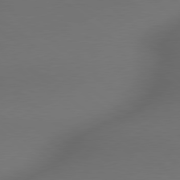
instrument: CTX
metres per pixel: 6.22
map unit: lApd
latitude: 78.9892
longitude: 175.4454
